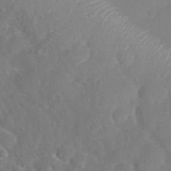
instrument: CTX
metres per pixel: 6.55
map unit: Nhu
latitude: 28.5734
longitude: -52.3467
